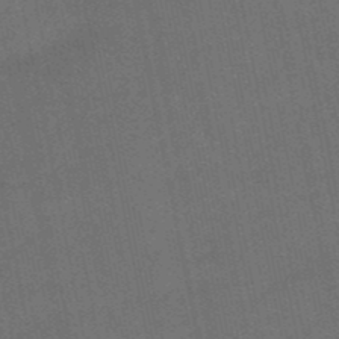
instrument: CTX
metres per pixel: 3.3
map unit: lHb
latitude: -50.7463
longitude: 80.3873
